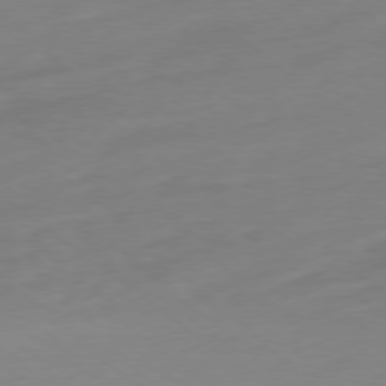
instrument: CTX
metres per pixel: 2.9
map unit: Ap
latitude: -78.6329
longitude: -98.2900
